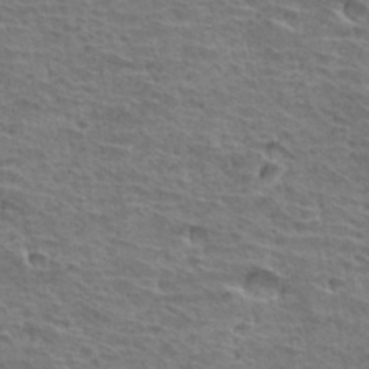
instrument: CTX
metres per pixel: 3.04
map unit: Hto
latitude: 33.1403
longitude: -39.7261
